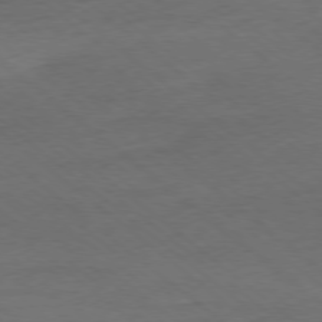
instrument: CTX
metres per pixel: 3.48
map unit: Ap
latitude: -78.4440
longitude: -92.9324
